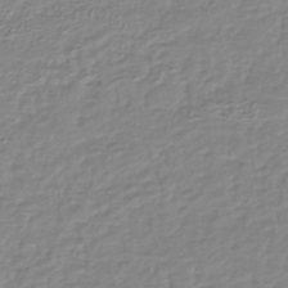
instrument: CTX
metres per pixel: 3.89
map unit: lHb
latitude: -40.2172
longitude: 61.1620
